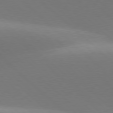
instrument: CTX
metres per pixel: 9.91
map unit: lApd
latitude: 77.7638
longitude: -51.7260
